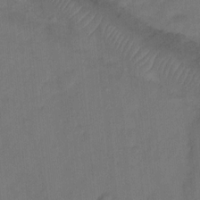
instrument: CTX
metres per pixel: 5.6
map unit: Ht
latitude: 0.3467
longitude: -34.4601
